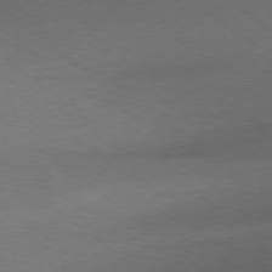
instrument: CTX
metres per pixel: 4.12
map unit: Ap
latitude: -78.0661
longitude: -76.4601
